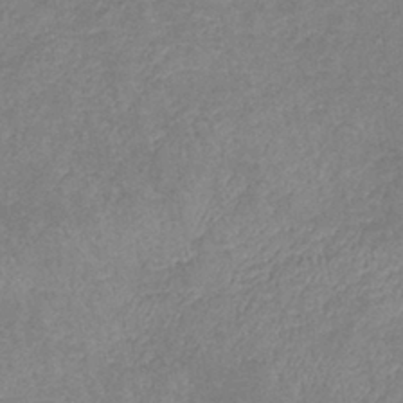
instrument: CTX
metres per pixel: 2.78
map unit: lHb
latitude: -40.5763
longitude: 75.0487
